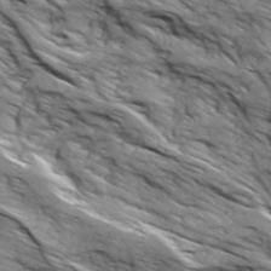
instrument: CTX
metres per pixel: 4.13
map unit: Ave
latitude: 19.1214
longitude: -134.9136
